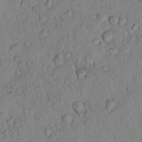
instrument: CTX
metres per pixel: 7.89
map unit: lAvf
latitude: 8.5735
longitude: 169.6721
